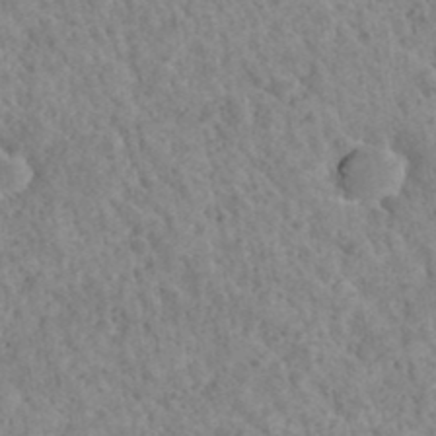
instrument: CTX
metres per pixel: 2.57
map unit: Hto
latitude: 35.8772
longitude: -50.8191
